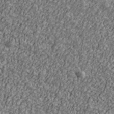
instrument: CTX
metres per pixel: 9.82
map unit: Ave
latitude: 41.0080
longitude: -111.7072
